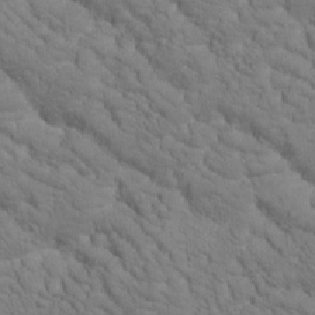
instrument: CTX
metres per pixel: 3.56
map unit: Htu
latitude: -0.8030
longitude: 174.1227
